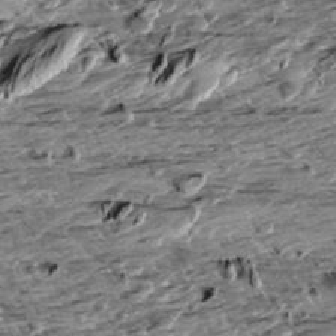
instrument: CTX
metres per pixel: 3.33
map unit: Aa
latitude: 10.0822
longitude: -141.0269
